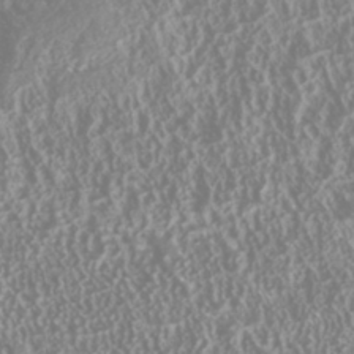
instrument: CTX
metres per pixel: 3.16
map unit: Nhu
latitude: -40.8030
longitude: -84.3278
